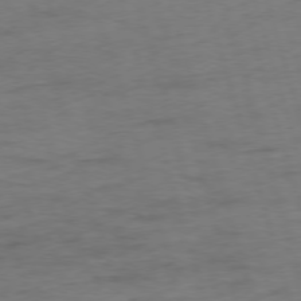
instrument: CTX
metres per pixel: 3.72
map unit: Ap
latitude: -75.6911
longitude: -73.4616
